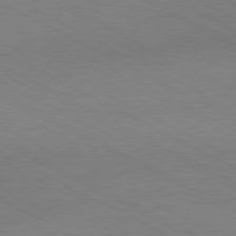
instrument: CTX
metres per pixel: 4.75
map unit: Hpe
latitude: -81.0487
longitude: 17.6722
